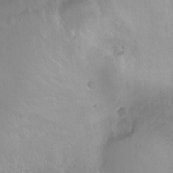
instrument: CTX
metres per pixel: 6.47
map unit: Ht
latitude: 0.2144
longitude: -44.8569
